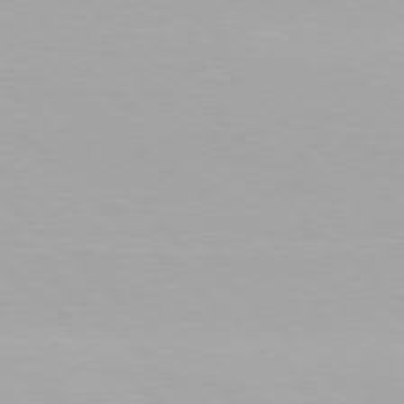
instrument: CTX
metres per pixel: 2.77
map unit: Hpe
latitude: 77.2348
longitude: -171.7638
